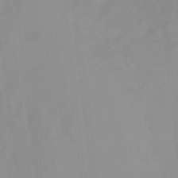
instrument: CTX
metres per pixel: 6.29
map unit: Nhu
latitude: -13.4832
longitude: -57.6504
